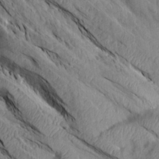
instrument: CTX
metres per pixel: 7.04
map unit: Aa
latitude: 14.8380
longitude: -146.7625
